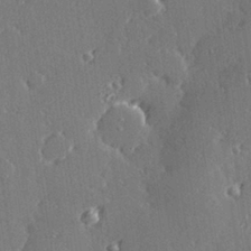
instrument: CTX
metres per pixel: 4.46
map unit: Hve
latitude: 28.3656
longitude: -92.2711
